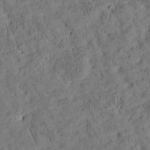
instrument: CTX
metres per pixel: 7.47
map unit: Htu
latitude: -3.3698
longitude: 174.7652
